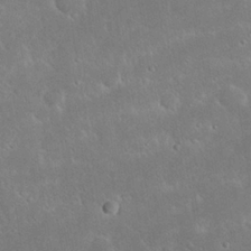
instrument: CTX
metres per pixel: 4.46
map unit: Nhu
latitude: 23.6127
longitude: -71.8583
